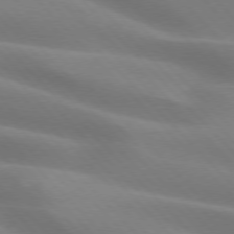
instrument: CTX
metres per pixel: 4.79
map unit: lApd
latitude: 75.5371
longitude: -61.6316
